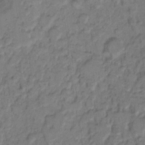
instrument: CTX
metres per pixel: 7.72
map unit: eHh
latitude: 8.8947
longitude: -62.1578
